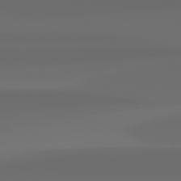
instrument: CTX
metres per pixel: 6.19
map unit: Hpe
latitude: 76.6868
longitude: -132.9703
